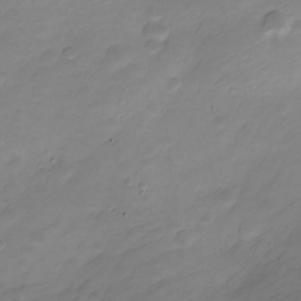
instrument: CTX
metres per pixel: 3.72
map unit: Nve
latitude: -21.3887
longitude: 107.1242
